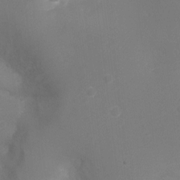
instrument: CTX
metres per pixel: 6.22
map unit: Ht
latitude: -9.1242
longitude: -24.1011
